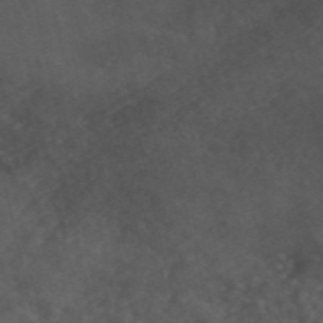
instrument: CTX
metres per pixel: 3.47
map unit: ANa
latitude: 49.0269
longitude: -73.4049
